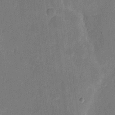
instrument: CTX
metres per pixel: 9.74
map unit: eHh
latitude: 5.5938
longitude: -66.7246
